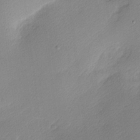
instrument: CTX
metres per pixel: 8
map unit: Nhu
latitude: 1.8961
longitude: -75.5749
